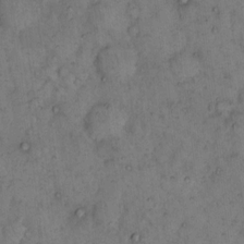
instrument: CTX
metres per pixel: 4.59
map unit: eHh
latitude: 15.6883
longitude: -64.0633
